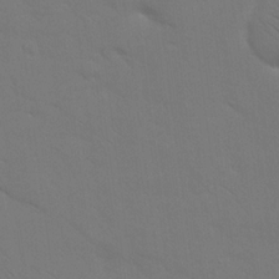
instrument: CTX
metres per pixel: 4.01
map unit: eHh
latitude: 18.4223
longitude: -66.7435
